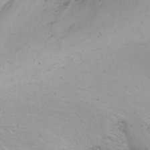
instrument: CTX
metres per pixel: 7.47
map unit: Nhu
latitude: -6.6896
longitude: -66.9513
